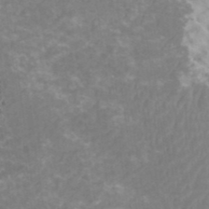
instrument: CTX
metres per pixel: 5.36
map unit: HNhu
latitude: 1.8772
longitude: -0.4034
